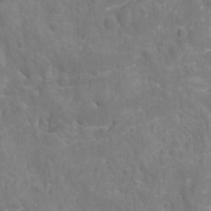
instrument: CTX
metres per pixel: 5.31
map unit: Hto
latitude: -1.3888
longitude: -34.6868
